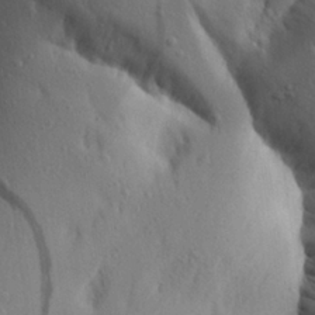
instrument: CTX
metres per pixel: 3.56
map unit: Aa
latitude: 26.4790
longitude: -148.5924
